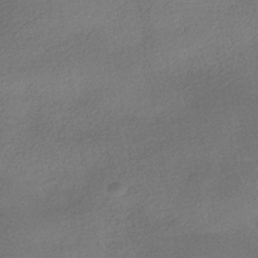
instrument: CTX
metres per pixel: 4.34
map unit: HNhu
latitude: -39.5966
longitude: 94.9352
